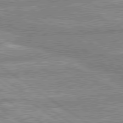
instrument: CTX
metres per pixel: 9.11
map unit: lApd
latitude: 80.1011
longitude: -169.1214
